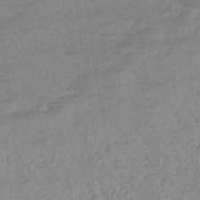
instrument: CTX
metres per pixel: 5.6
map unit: lHb
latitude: -34.4062
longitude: 71.8045
